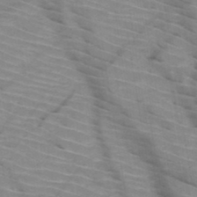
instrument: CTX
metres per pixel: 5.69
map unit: HNb
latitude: -47.2754
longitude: -45.2726
